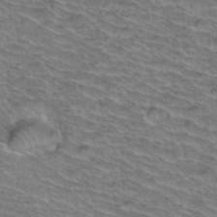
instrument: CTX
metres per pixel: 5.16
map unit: Hto
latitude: 36.9703
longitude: -46.0444
